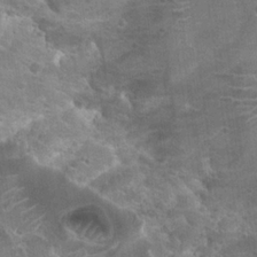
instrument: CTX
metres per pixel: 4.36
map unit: Hto
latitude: 21.6694
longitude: -43.0647
